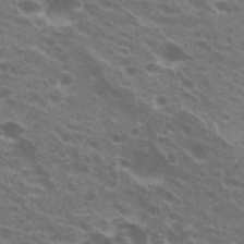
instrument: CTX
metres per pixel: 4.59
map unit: Hto
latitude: 23.8961
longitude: -40.3467
